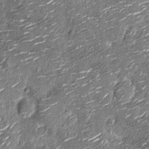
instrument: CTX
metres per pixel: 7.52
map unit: Nhu
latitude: -13.9556
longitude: -23.2348
